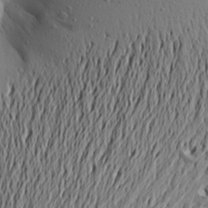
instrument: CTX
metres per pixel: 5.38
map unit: Aa
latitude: 19.0647
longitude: -147.8017
